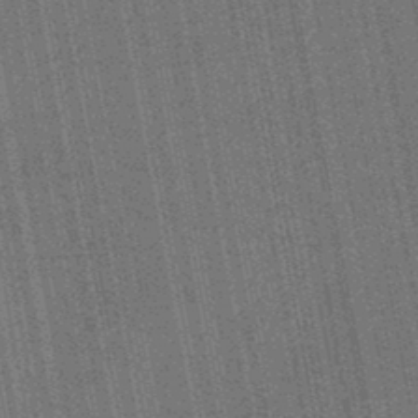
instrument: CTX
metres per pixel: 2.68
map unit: HNb
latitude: -45.2943
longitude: 52.8785
